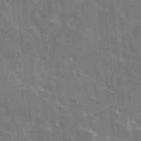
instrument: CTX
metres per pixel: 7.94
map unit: lHvf
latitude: 35.8016
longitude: -90.9325
